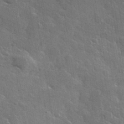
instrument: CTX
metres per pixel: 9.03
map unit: lHvf
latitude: 36.7246
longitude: -90.2145
